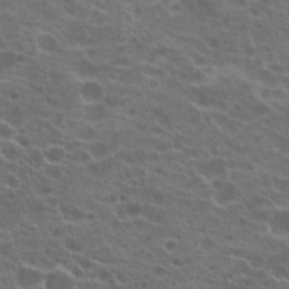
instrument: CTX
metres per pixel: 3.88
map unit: Hto
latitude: 22.2900
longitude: -40.8380
